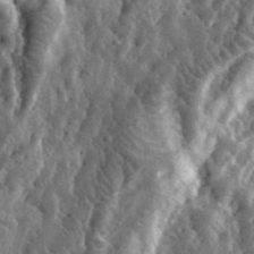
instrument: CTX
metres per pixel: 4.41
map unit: eHh
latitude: 33.6505
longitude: -78.8002
